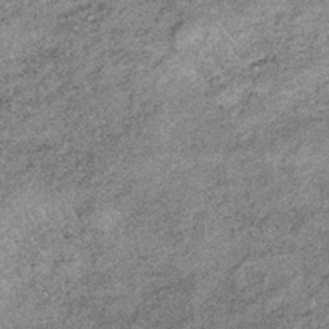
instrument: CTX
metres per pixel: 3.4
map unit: lHb
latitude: -36.7274
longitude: 66.6330
